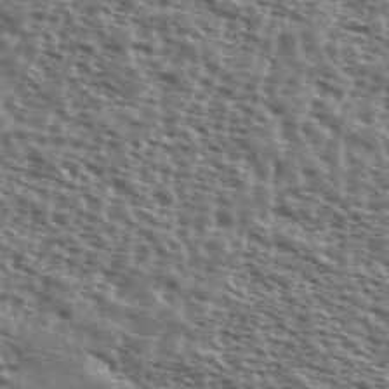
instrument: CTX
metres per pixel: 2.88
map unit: Ave
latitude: 38.5357
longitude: -111.6127
